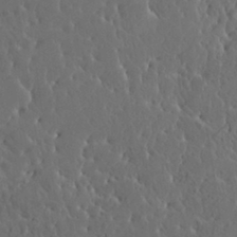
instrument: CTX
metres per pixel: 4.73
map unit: HNhu
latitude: 6.8569
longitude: -0.6112
